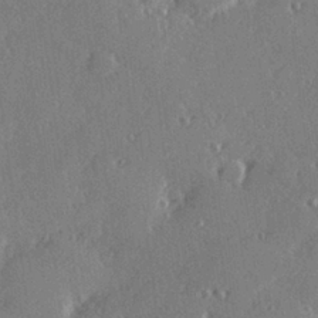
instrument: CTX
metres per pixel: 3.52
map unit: Hve
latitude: 28.3845
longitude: -91.6694
